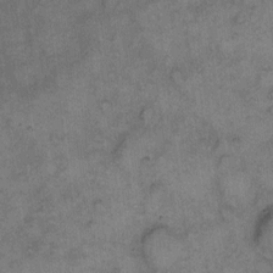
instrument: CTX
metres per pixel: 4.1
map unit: eHh
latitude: 9.7072
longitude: -63.6127
